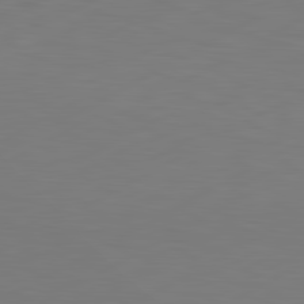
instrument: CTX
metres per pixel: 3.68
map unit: lApd
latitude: 81.0647
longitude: -171.0458
